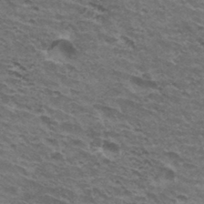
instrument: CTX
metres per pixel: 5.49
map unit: Hto
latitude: 34.0822
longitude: -41.0458
